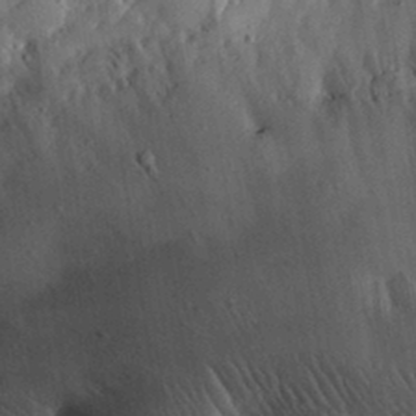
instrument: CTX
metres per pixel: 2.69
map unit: eHh
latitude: 33.1025
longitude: -76.3656
